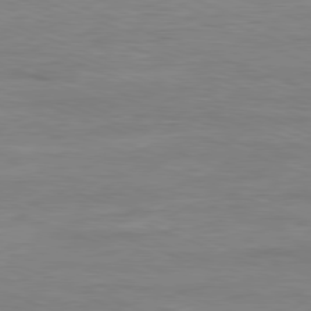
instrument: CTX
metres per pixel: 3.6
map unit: Ap
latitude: -80.9920
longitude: -90.0822
